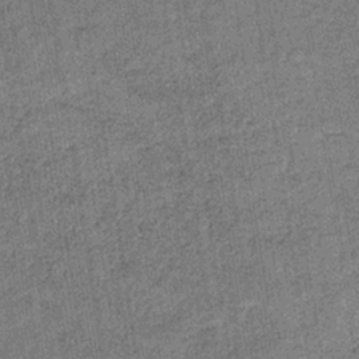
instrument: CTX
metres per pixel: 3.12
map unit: lHb
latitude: -35.5399
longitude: 63.0675
